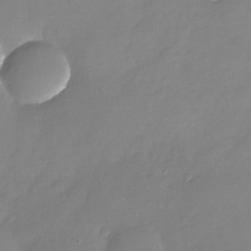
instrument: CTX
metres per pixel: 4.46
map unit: Nhu
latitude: -24.7652
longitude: -69.6316
